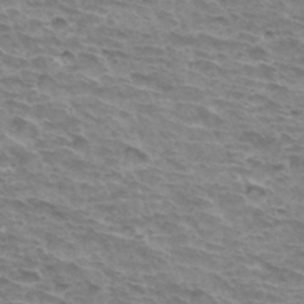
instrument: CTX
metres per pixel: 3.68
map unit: Hto
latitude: 34.2711
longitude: -43.4615
